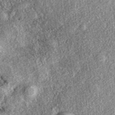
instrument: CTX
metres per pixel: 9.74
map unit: eAb
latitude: 38.3089
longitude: 108.9542
